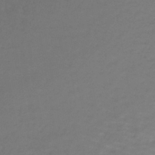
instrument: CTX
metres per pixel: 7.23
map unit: lHb
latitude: -43.8611
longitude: 58.8974
